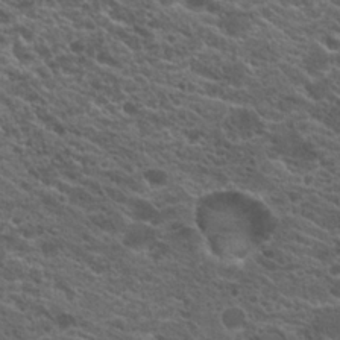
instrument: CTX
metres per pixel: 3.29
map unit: Hto
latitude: 19.9150
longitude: -36.3467
